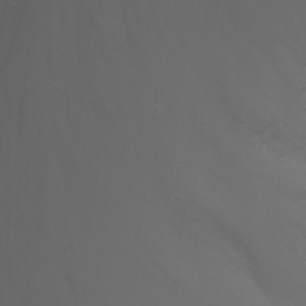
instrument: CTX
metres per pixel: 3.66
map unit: Nhu
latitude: -7.5777
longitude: -81.8016
